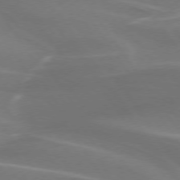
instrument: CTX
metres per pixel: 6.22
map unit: lApd
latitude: 74.4979
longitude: -61.8583
